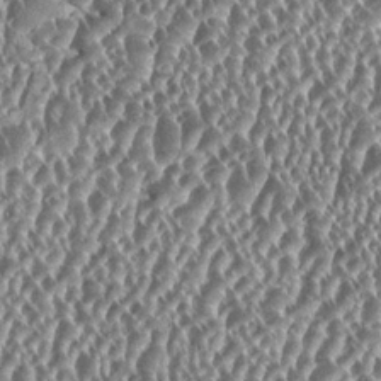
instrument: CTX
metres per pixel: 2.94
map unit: HNhu
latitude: 0.2711
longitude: 0.1228
